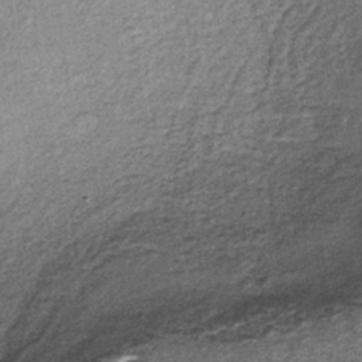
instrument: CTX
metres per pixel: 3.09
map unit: lHb
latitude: -37.1620
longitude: 65.1998
